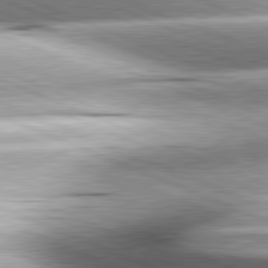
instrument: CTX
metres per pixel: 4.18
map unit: lApd
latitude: 81.8205
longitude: -167.9717
